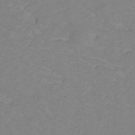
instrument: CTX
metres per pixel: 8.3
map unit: lHb
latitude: -31.3132
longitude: 64.7652
